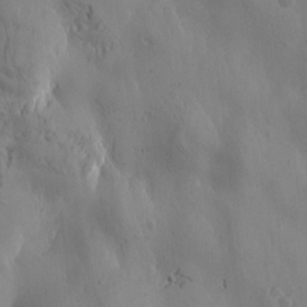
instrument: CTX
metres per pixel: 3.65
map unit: Htu
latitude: -3.1809
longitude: -176.8758
